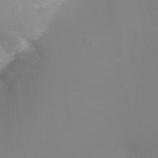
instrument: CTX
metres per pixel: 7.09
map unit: Ht
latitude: -6.9163
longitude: -32.6679
